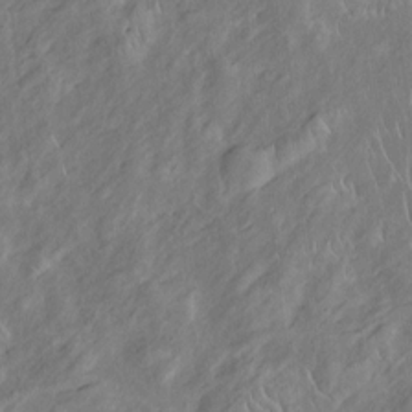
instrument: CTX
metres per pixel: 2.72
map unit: Htu
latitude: -6.3684
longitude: 152.4629
